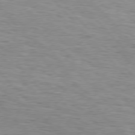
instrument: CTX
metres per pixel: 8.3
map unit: Hpe
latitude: 76.5923
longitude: -164.7813
